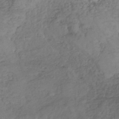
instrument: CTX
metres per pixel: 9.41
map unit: lHb
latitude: -37.3887
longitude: 68.3117
